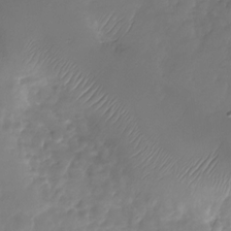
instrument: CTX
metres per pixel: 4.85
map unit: Nhu
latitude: -27.8611
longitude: -60.1578
